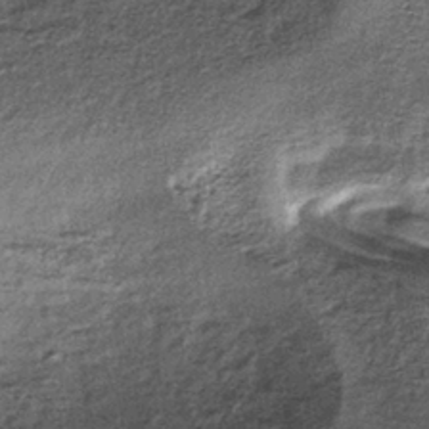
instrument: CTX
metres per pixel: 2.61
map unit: lHb
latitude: -37.4643
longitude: 65.2376
